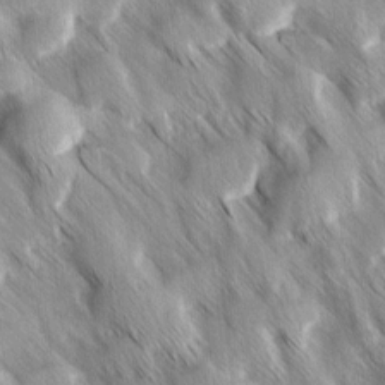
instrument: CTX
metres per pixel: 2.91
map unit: Ave
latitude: 8.9703
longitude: -104.8758
